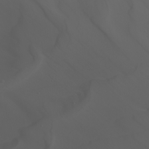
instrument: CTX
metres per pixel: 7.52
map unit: Nhu
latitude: -6.5384
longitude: -85.7828
